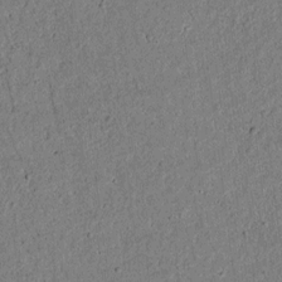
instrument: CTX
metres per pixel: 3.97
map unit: lAvf
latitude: 5.2726
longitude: 168.0850
